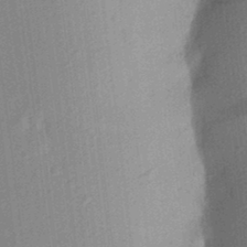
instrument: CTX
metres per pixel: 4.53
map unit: Aa
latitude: 23.3859
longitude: -150.5356
